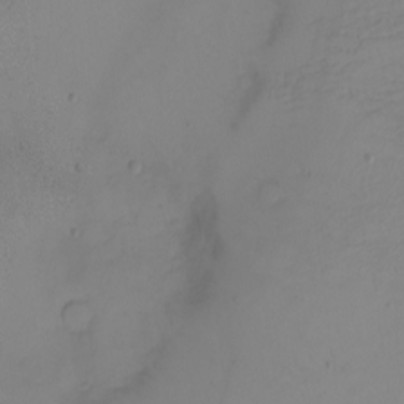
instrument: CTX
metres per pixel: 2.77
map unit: eHh
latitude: -5.6533
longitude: -80.2711
